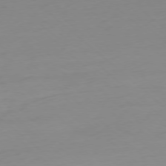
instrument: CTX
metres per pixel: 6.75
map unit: Ap
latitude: -78.0850
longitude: -67.1970
